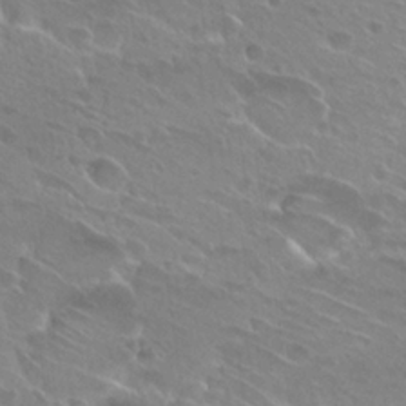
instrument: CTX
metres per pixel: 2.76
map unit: Hto
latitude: 26.5546
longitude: -39.7638
